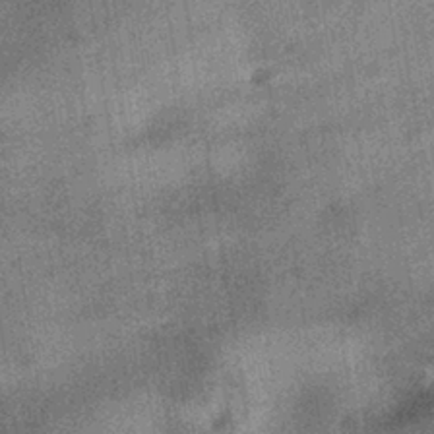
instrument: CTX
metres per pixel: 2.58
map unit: HNhu
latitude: -40.0661
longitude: 96.4251
